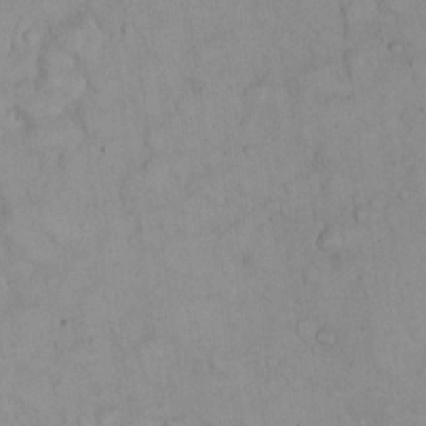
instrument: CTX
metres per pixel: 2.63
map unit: eHh
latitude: 22.8380
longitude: -58.3467
